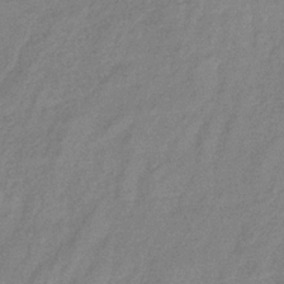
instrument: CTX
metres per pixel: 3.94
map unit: eHb
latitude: -33.3510
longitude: 75.1620
